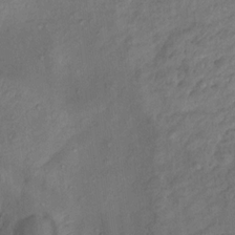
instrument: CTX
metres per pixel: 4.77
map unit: Ht
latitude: 12.3656
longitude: -40.1955
